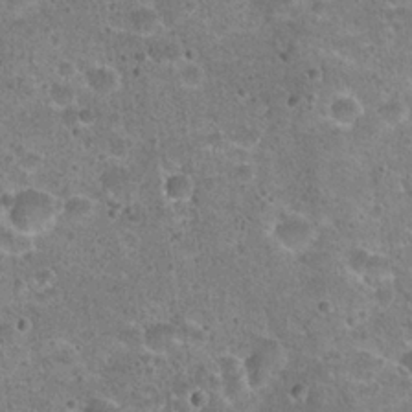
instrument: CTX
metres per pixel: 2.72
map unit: Hto
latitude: 22.6679
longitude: -49.3860
